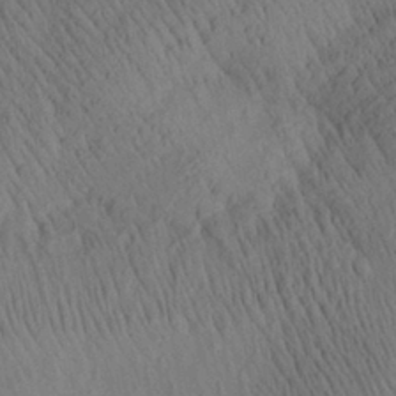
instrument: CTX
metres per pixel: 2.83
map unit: Aa
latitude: 26.7624
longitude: -142.0822
